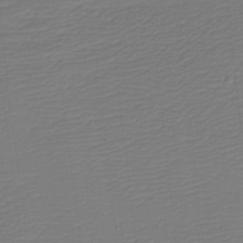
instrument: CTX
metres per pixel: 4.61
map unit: eHh
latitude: -5.6155
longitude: -84.5357
